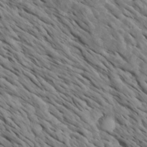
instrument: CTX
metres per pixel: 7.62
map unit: Htu
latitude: 1.7071
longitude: 143.0486
